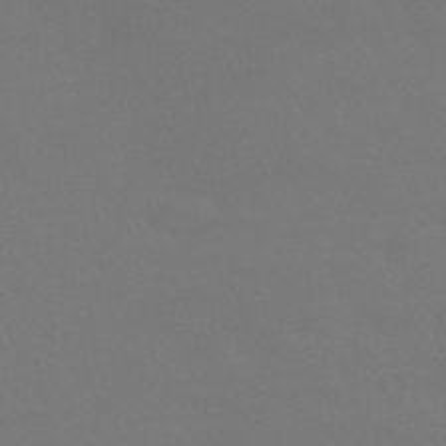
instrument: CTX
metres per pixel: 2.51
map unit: HNhu
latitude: -42.7274
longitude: 93.8611
